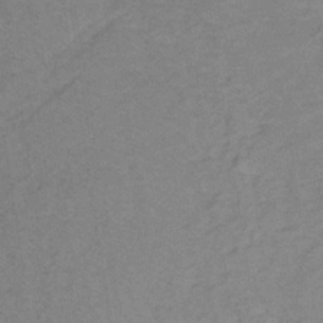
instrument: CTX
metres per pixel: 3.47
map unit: lHb
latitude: -32.9542
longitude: 65.2187
